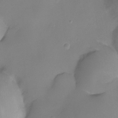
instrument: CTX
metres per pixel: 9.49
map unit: Ht
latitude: -9.8989
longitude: -28.9891
